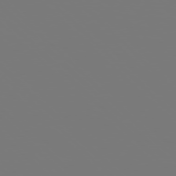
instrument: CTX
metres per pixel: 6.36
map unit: Hpe
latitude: 77.1592
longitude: -137.1026
